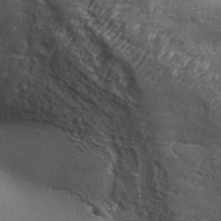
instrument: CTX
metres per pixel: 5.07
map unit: Aa
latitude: 33.6127
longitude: -135.0080
